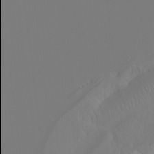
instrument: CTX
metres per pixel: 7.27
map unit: Hto
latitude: -8.6140
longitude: -45.9906
